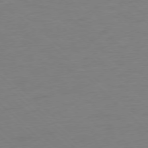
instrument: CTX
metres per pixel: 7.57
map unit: Ap
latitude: -77.9178
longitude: -57.9906
